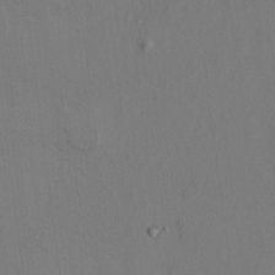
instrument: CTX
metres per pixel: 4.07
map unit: HNhu
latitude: 10.9136
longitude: 23.5777
